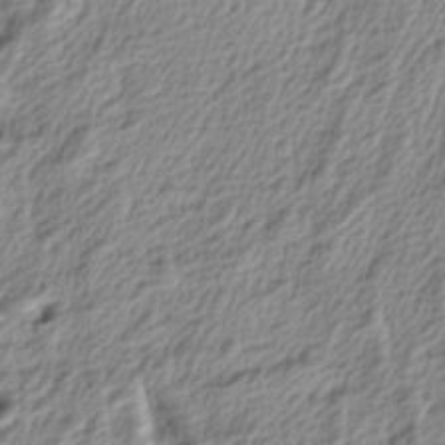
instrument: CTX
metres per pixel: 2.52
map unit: lAa
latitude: -5.0675
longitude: -123.1214
